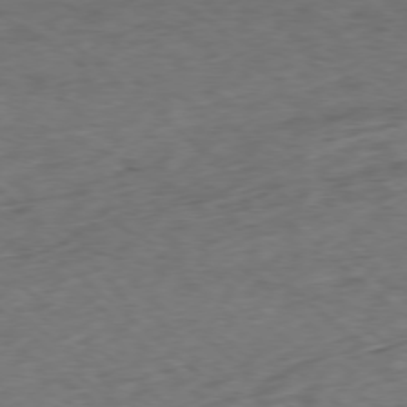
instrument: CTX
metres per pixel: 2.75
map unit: Ap
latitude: -77.6911
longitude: -78.7435
